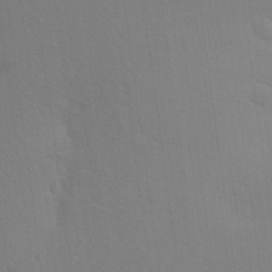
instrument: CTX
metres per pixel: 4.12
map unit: Aa
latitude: 25.7260
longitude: -145.7449
